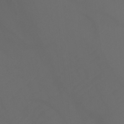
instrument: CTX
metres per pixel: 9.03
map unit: Nhu
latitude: -7.5777
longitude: -91.4615
